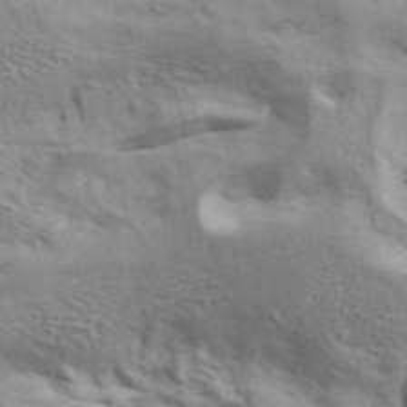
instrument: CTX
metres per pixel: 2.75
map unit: ANa
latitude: 42.4412
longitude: 17.2187
